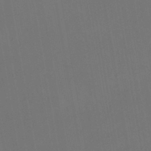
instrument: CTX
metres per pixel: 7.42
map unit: eHb
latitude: -43.8611
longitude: 88.0283
